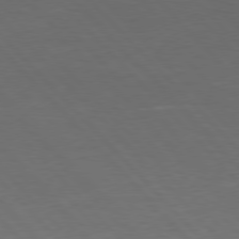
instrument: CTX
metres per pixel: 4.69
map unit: Hpe
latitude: 77.2348
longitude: -124.7246
